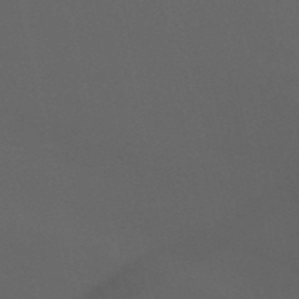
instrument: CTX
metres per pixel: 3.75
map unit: HNb
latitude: -50.7841
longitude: -43.2915
